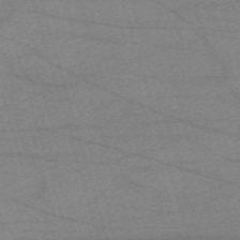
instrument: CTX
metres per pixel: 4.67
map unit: eHh
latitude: -61.2376
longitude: 54.2551
